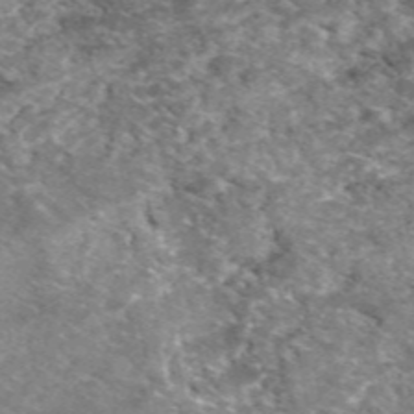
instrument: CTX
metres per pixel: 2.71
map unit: eAb
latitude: 49.5938
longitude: 109.8611
